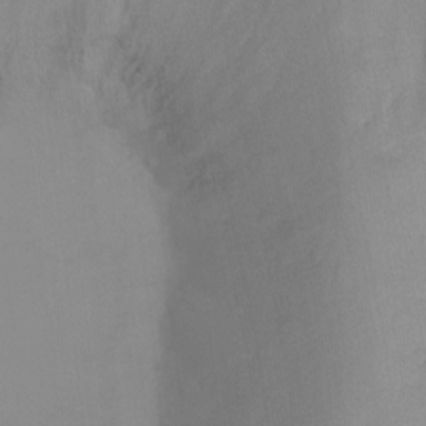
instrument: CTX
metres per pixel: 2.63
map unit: Ht
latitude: -10.9353
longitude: -39.4993
